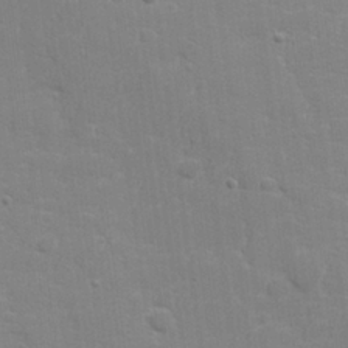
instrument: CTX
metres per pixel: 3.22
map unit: lHvf
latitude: 24.4978
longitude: 142.1983
